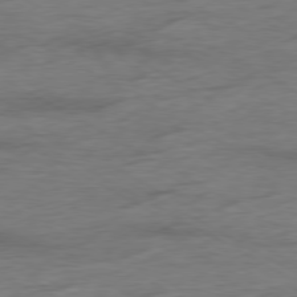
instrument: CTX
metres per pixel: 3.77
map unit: Ap
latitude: -79.6910
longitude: -83.6504
